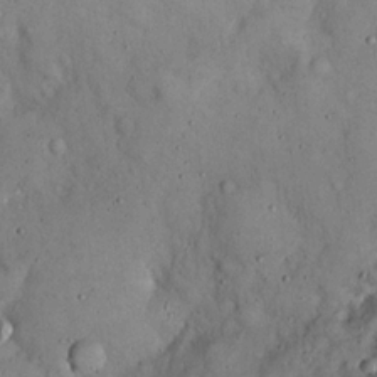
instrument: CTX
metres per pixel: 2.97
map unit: eHh
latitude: 18.8380
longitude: -60.8569
